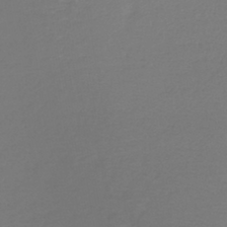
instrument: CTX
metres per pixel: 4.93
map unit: lHb
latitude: -42.5195
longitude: 71.7478
